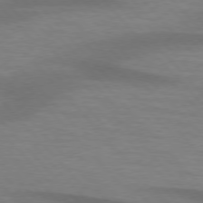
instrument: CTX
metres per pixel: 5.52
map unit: lApd
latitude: 76.2522
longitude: -59.3860
